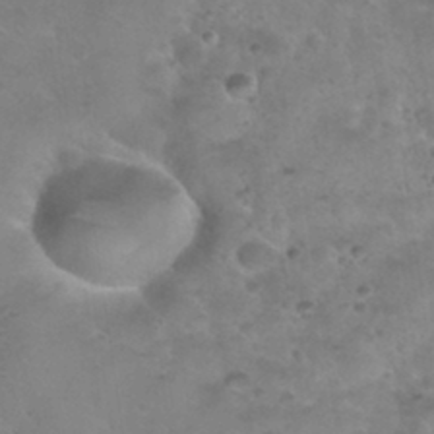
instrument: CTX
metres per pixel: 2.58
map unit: Nhu
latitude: 31.5371
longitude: -52.3467
